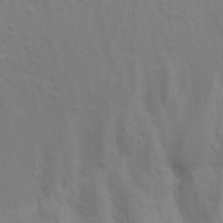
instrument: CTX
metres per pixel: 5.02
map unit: Aa
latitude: 21.1214
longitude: -142.6680
